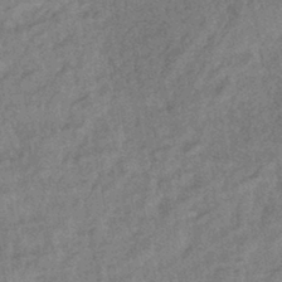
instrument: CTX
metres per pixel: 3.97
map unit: eHb
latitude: -42.6896
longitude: 82.2550
